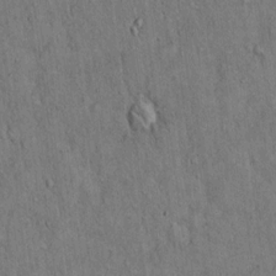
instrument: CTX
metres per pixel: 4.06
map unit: Hto
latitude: 13.3104
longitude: -58.8947
